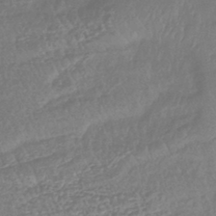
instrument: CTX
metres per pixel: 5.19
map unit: eHb
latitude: -42.6329
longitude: 82.1228
